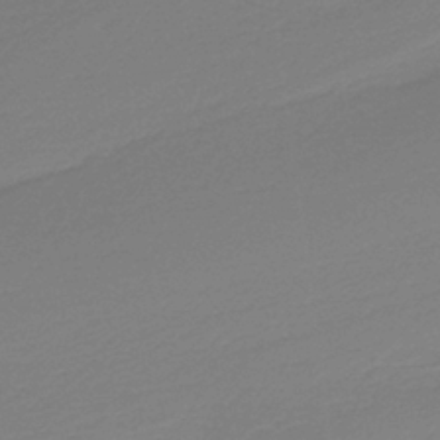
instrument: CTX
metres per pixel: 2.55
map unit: HNb
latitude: -37.1998
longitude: 55.0864
